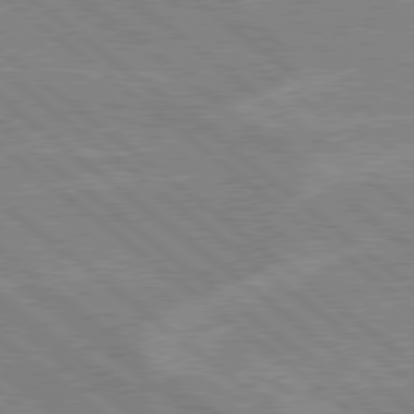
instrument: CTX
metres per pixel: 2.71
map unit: Hpe
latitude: 78.8191
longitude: -160.1578
